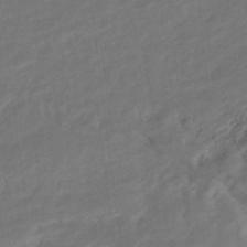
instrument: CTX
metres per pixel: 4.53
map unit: HNhu
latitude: -42.2172
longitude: 101.6910
